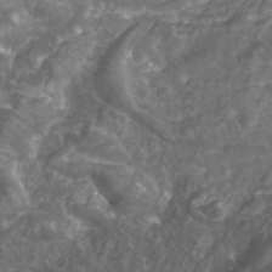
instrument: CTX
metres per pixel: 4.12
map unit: Nhu
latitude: -8.0850
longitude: -94.1578
